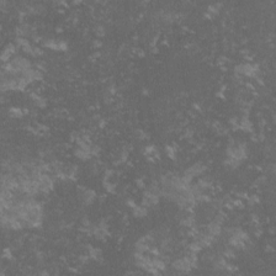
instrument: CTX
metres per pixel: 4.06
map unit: lHvf
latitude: -15.0109
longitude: -102.1011
